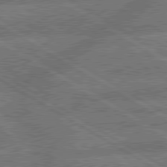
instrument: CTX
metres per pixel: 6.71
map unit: lApd
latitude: 79.8773
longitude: -163.1404
